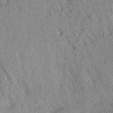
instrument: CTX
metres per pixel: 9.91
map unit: Aa
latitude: 17.4804
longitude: -146.9136
